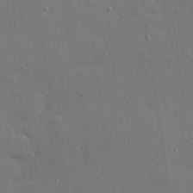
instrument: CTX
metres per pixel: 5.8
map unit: Hve
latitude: 27.7828
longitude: -90.5924
